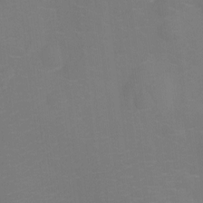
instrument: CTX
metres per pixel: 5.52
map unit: Ht
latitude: -10.5196
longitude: -24.0633
